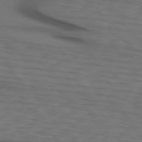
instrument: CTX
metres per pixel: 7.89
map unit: lApd
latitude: 73.1215
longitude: -73.9339
